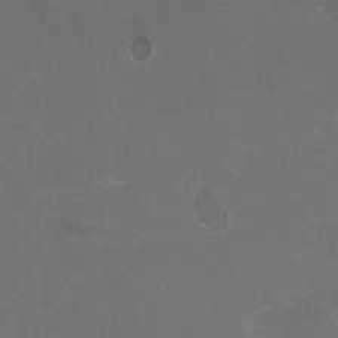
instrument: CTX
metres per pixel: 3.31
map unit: HNhu
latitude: -1.7100
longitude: -4.0822
